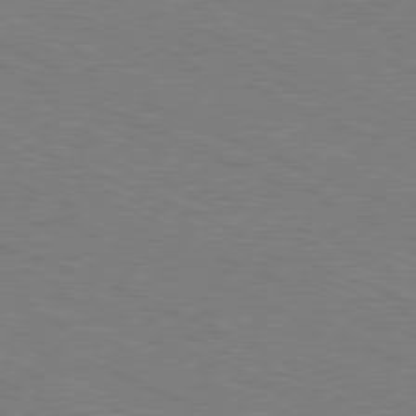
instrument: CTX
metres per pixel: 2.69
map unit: Ap
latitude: -80.8975
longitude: -74.6679
